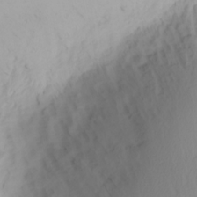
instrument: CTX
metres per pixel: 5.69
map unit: Nhu
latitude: -4.6140
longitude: -83.9150
